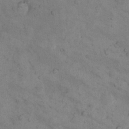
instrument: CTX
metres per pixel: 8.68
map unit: Nhu
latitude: 8.1011
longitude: -23.5938
